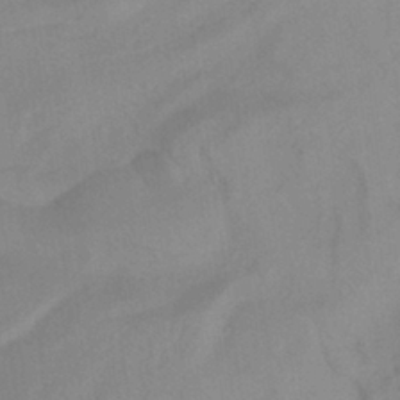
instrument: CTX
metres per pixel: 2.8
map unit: ANa
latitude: -37.9556
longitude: 95.8422
